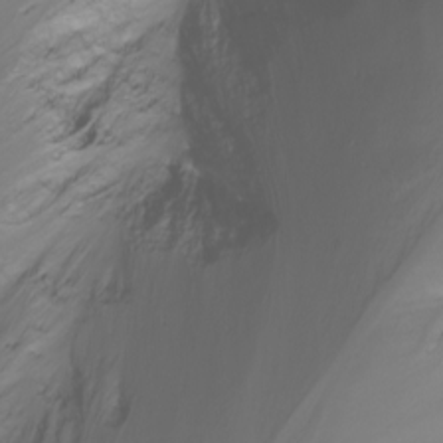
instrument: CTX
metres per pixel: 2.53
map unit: Nhu
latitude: -7.5021
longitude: -71.9150
